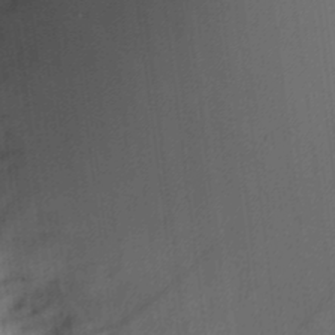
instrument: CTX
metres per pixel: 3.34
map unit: eHh
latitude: 4.8758
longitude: -74.0633
